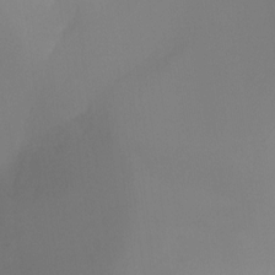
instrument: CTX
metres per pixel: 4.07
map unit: Ht
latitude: -16.6141
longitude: -50.2333
